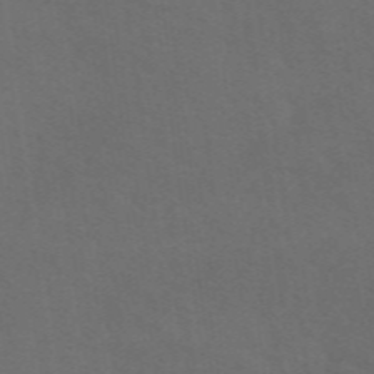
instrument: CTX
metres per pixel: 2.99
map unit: eAb
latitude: 50.9891
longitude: 112.8597
